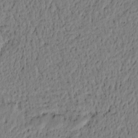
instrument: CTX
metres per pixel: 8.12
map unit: lAvf
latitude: 5.4426
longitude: 164.2362
